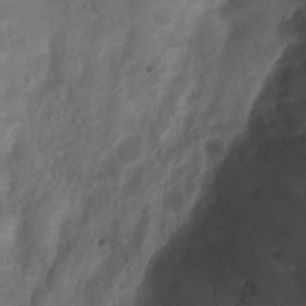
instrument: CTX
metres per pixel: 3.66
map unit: Nhu
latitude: 7.4048
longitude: -22.4601
